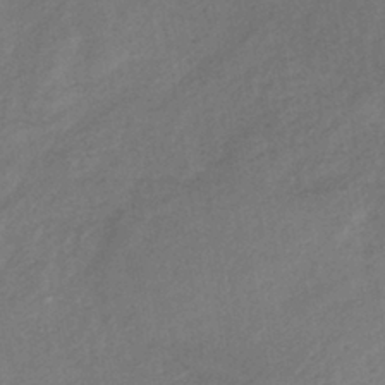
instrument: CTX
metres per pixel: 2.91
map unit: lHb
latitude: -38.5574
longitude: 72.5951
